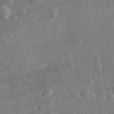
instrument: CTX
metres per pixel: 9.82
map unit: lHvf
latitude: 34.4979
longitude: -86.2900
